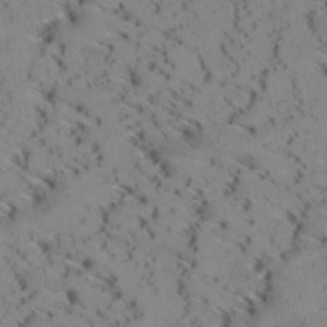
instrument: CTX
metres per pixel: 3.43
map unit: Aa
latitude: 8.8380
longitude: -140.4790
